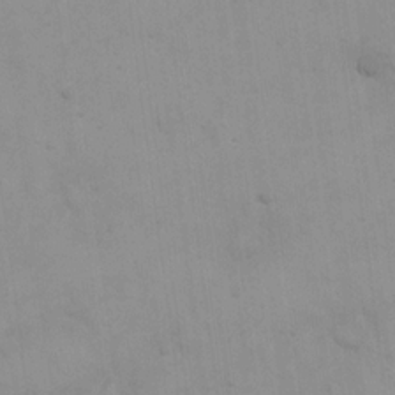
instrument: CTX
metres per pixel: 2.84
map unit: eHh
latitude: 19.9150
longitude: -60.0444
